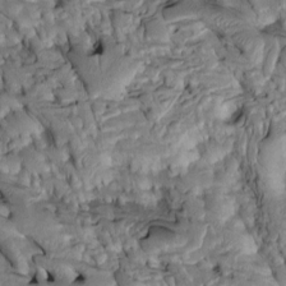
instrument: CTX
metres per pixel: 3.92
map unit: Htu
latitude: -3.4454
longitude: 152.1228
